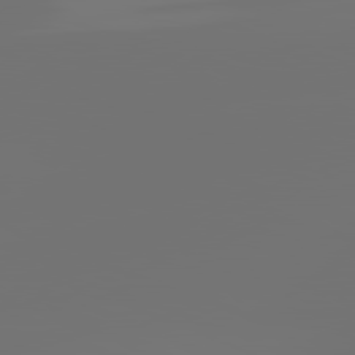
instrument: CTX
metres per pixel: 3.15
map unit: lApd
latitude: 81.8772
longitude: -153.1970
